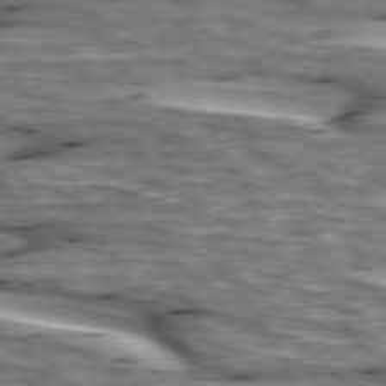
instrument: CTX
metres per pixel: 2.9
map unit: lApd
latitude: 74.2523
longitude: -55.4993
